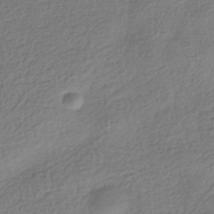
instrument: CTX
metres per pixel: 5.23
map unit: HNhu
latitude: -42.5762
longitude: 99.6722
